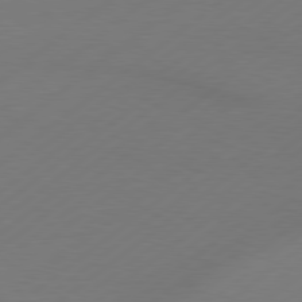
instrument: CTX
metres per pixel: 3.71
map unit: lApd
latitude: 79.2537
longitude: -131.8584
